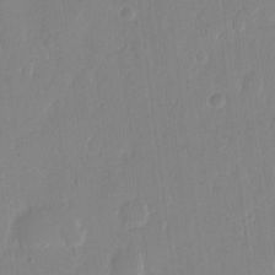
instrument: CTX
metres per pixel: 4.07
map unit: eHh
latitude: 12.1200
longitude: -70.5735
